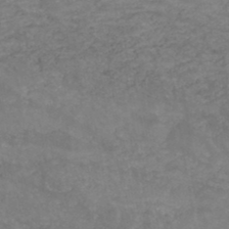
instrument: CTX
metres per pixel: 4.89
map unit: HNb
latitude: -46.3306
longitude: -36.8569
